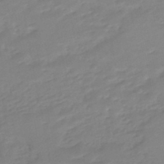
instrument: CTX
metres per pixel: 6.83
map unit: eHb
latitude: -46.4440
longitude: 89.0297
